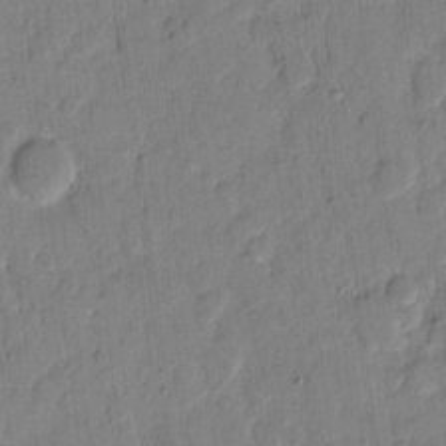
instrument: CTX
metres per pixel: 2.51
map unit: eHh
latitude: 11.5749
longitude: -65.7639
